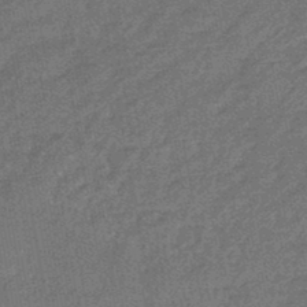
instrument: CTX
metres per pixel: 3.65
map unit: eHb
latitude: -45.3510
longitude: 87.0298
